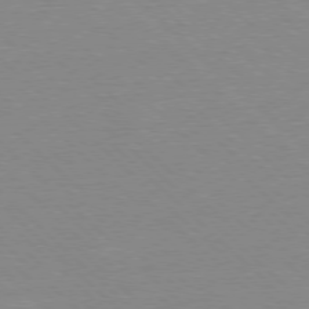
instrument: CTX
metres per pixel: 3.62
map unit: Ap
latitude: -78.1794
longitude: -62.2523
